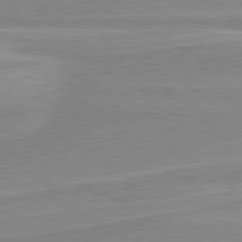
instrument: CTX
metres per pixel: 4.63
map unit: lApd
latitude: 80.4034
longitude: 170.6897
